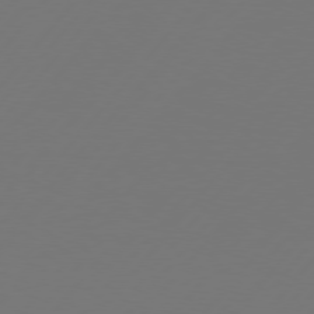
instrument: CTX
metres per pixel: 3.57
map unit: Hpe
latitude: 76.5923
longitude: -138.7813
